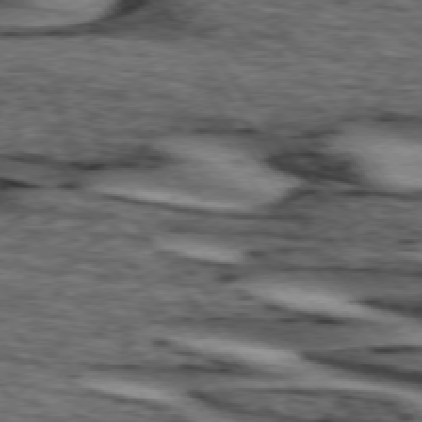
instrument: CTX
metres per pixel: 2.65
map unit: lApd
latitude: 74.3467
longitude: -73.5183
